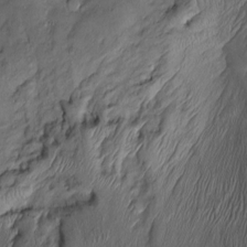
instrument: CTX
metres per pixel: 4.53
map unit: Htu
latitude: -6.5574
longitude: 157.6722
